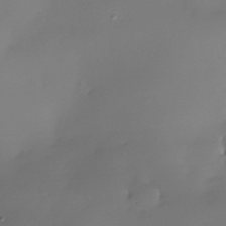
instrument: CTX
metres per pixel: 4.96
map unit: Nhe
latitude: -36.2361
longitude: -117.4804
